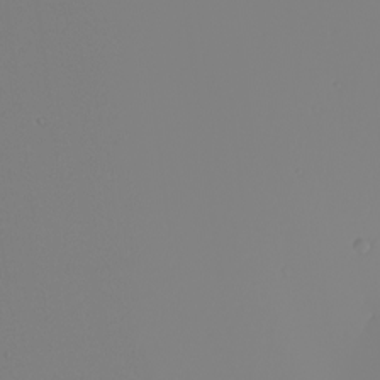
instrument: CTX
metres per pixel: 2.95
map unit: Nhu
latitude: -6.3873
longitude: -94.6113
